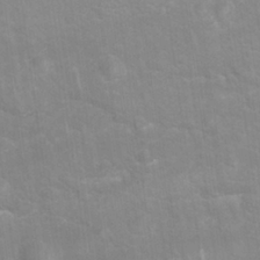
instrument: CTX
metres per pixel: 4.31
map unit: Nhu
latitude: 26.3656
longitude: -62.2901
